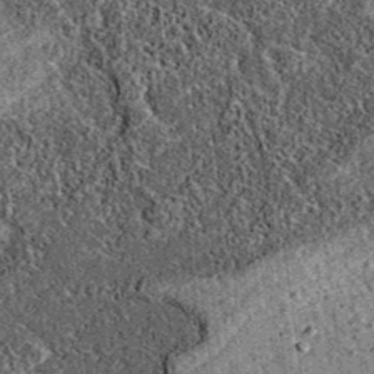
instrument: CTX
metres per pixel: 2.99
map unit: eAb
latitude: 36.3656
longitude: 109.3699
